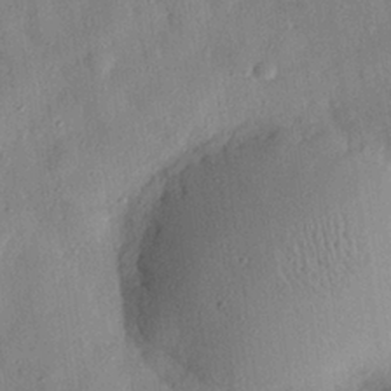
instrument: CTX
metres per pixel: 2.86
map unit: eHh
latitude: 27.2915
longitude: -75.9528
